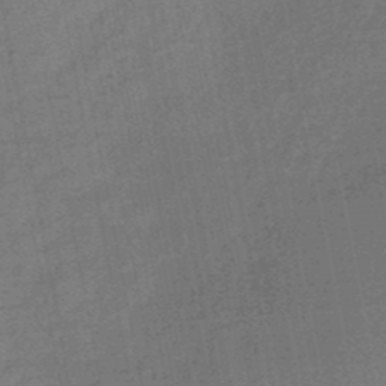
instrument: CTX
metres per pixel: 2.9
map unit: HNb
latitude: -49.2376
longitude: -39.1403
